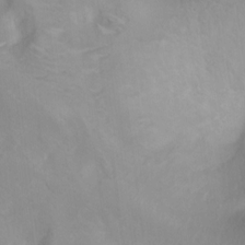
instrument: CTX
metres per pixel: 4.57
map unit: Nhu
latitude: 3.1970
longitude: -24.6112
